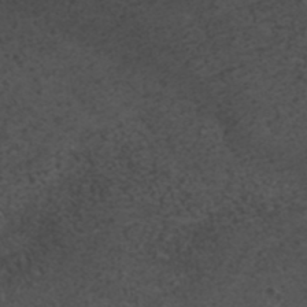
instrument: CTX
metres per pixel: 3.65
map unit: ANa
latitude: 35.8772
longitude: 13.9556
